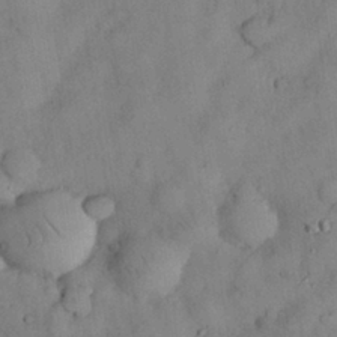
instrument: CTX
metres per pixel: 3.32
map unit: Nhu
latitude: 28.8569
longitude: -72.3657
